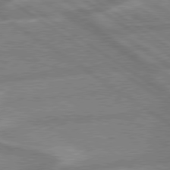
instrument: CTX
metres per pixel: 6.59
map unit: lApd
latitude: 79.3293
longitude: -165.0081
